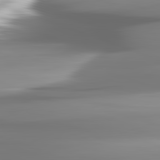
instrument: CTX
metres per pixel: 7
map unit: lApd
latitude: 82.3278
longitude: -143.9528
